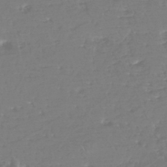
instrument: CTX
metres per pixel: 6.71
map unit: eHh
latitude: -44.7274
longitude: -29.0836
